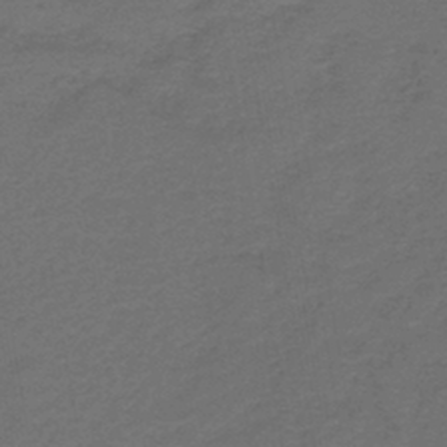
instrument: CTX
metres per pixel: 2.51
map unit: lHb
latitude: -43.6721
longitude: 53.2376
